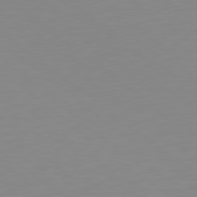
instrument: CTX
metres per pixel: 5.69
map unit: Hpe
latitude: 78.7813
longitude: -141.7260
